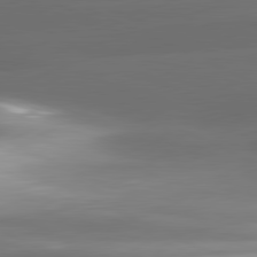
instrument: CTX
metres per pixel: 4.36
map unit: lApd
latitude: 81.1403
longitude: -142.8569
